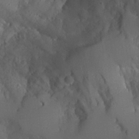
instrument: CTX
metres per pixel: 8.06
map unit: Aa
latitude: 23.2348
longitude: -127.4804
